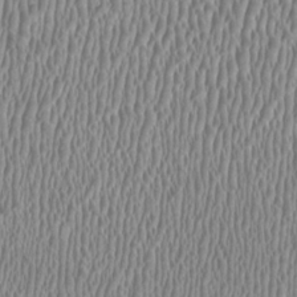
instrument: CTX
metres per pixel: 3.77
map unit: HNhu
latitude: 0.3845
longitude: -0.3278
